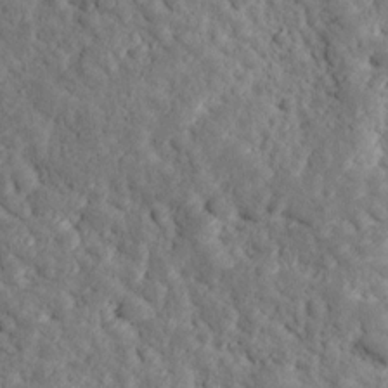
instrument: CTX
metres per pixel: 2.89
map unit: Ave
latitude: 16.9892
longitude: -135.0080
